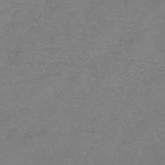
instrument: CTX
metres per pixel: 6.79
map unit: lHb
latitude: -41.9556
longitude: 78.8408
